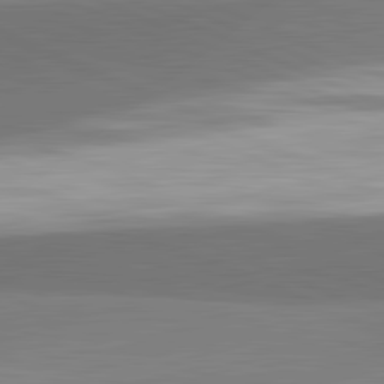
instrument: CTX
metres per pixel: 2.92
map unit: lApd
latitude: 82.1011
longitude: 151.5588
